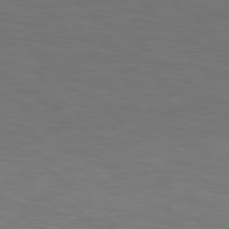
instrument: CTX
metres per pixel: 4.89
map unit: Hpe
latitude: 78.8002
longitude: 174.5951
